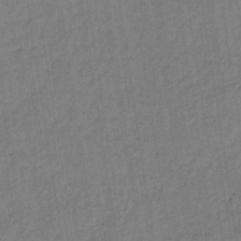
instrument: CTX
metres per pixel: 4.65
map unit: lHb
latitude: -34.7463
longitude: 62.8030
